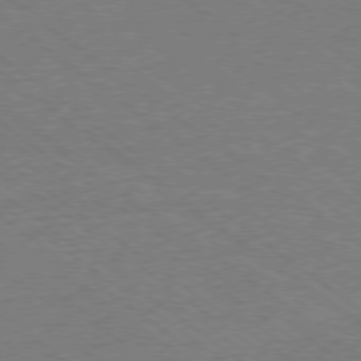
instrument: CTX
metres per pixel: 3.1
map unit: Ap
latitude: -78.7274
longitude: -82.8946
